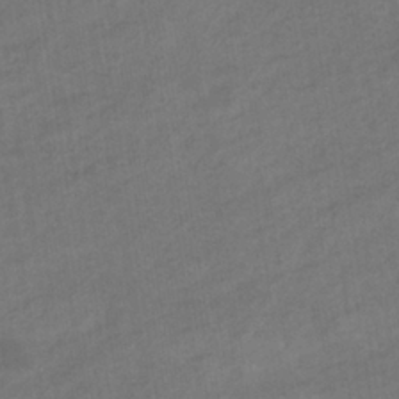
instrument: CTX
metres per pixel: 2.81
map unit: eHb
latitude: -36.2928
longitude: 79.3131
